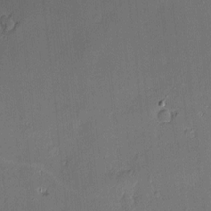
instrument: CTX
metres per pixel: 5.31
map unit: Hve
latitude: -9.3321
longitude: 175.3698
